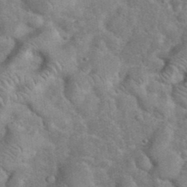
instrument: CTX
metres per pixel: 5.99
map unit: eHh
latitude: 37.7261
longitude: -64.5924
